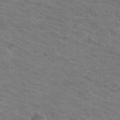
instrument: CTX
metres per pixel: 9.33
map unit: Hto
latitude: 33.7072
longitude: -43.9717
